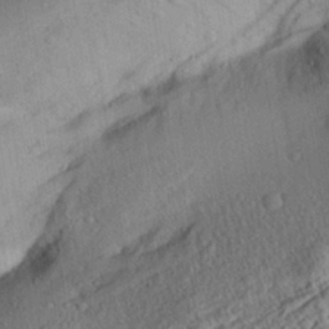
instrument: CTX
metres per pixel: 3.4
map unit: Aa
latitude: 30.7058
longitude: -134.1200
